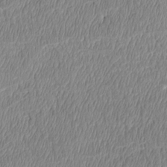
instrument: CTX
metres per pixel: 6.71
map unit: Htu
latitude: 4.1011
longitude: 151.1998
